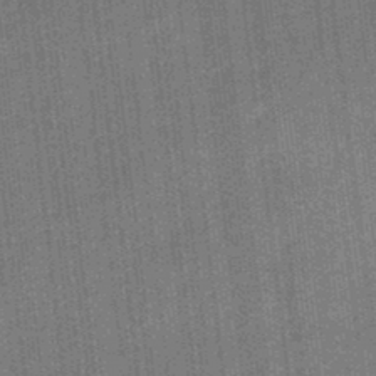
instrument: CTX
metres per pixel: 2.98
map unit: eHb
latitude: -31.7855
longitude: 74.0283
